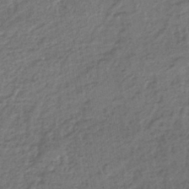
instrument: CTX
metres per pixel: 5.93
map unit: lHb
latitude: -41.5588
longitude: 69.7477
